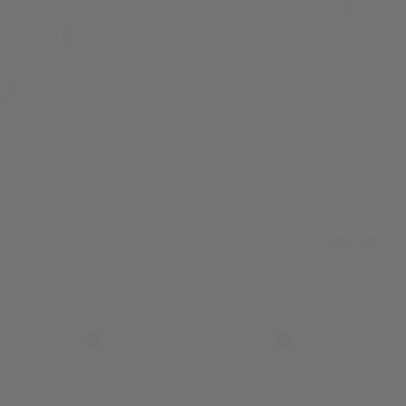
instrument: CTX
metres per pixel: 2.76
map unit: eHh
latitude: -63.9745
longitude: 52.8785
